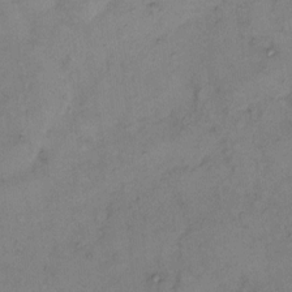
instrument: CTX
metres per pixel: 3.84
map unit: Hto
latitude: 6.7435
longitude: -61.7638
